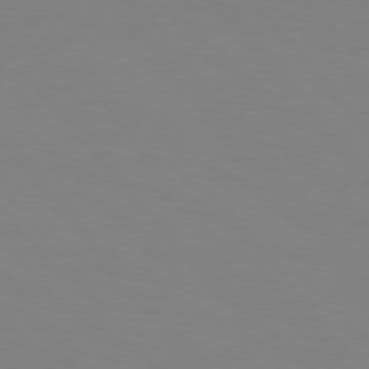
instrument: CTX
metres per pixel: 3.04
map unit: Hpe
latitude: 75.7828
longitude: -141.1403
